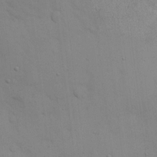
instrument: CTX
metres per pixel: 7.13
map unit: eHh
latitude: 17.2726
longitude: -62.6680
